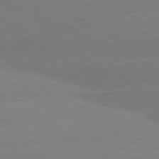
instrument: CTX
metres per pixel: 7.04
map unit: lApd
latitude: 80.8380
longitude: -150.8191
